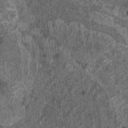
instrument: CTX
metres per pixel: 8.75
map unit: HNhu
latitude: 0.9135
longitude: 4.8786
